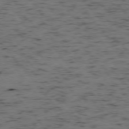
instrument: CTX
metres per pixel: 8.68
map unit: Ap
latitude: -76.1606
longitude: -61.5749
